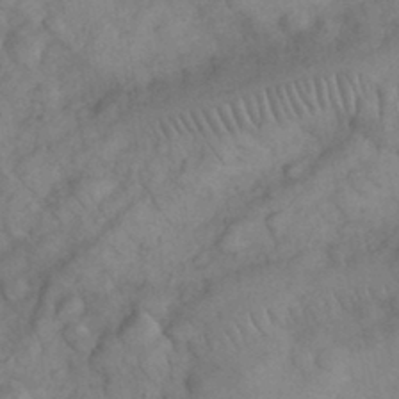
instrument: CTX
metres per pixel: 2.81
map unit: eHh
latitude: 33.4426
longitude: -68.9325
